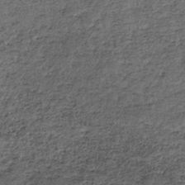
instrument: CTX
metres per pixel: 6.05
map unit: lHb
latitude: -39.4265
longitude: 66.4818
